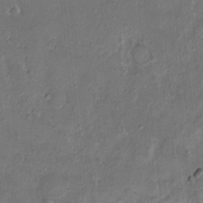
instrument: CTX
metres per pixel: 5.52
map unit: HNhu
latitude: 2.5545
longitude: 8.9542
